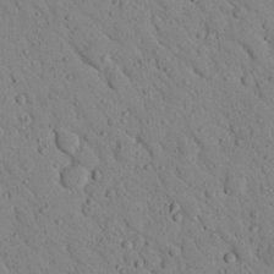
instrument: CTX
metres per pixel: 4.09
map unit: Nhu
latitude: 22.9136
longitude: -76.4223
